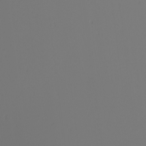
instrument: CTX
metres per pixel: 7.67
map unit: Nhu
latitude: -4.8408
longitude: -94.8380
